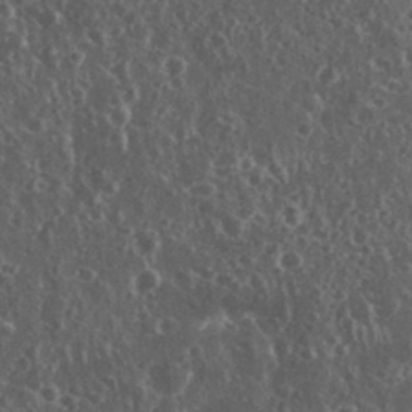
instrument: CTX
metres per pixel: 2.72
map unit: eHh
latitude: 34.3278
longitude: -60.1578
